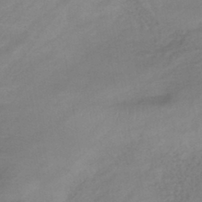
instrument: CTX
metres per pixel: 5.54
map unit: eHb
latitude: -41.3321
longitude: 84.6896
